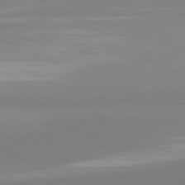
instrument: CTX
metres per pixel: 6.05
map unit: lApd
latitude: 81.4615
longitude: 178.4251
